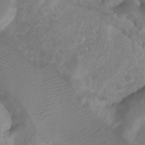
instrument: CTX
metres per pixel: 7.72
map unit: Ht
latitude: 1.9150
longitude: -21.5182
